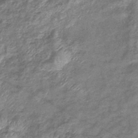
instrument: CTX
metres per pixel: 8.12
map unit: eHb
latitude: -37.5588
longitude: 76.3306
